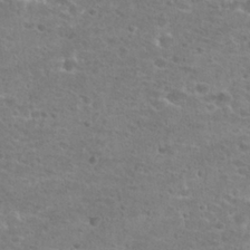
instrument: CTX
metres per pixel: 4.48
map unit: Hto
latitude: 25.7260
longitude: -48.3656
